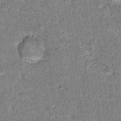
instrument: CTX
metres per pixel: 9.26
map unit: Hto
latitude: 17.1970
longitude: -34.9135
